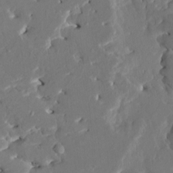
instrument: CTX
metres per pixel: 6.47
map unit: HNhu
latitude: 5.2159
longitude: -5.1214
